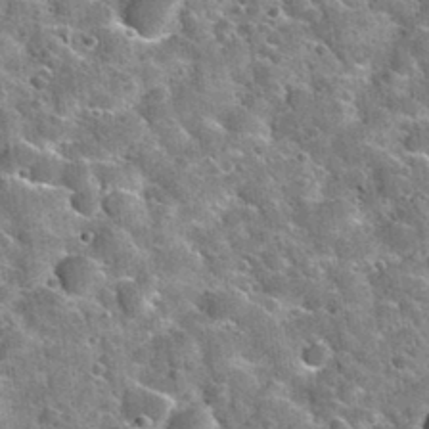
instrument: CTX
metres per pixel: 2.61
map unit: Nhu
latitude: 32.1766
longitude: -53.8394
